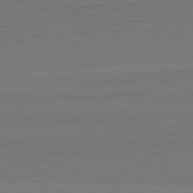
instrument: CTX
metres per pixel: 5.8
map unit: lApd
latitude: 82.4034
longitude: 166.0472
